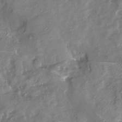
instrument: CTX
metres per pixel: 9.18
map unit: Nhu
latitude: -26.3117
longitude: -56.9702
